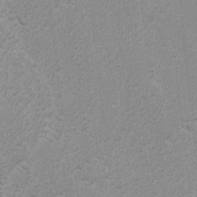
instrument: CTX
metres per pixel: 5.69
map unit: lAvf
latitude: -4.5573
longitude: -114.4601
